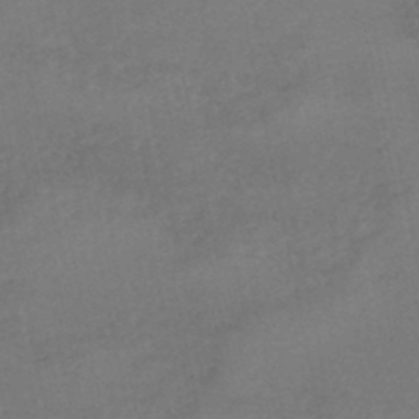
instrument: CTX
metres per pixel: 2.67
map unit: HNhu
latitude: -48.3684
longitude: 97.6155
